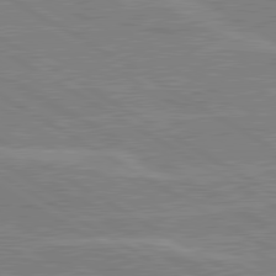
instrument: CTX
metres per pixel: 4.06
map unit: lApd
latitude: 80.5924
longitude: 122.9920
